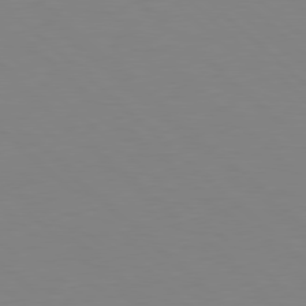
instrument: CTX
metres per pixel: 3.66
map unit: Hpe
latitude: 78.1389
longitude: -165.0269
